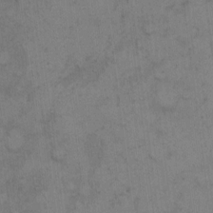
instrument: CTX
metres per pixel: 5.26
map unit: Hto
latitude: 8.8002
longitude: -58.0822
